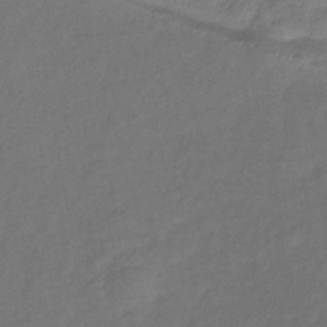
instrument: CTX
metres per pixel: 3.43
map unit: lHb
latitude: -39.3888
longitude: 75.2565
